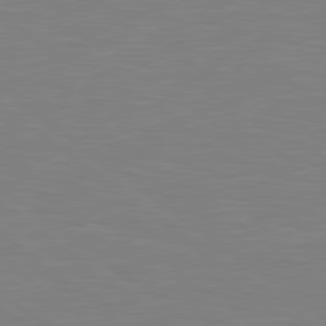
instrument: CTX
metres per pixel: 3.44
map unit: Hpe
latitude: 78.8947
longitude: -149.0270
